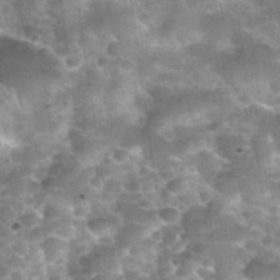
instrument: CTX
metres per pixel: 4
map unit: Nhu
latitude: 32.4790
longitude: -53.2537
